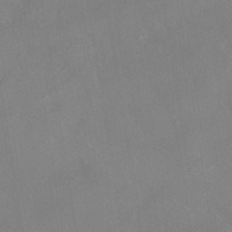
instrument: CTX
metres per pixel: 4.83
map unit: HNhu
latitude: -40.6896
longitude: 101.5021
